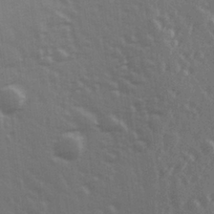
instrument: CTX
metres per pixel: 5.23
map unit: Hve
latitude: 26.9136
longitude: 146.6896
